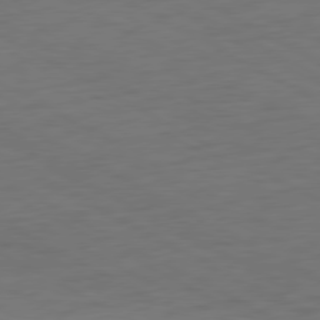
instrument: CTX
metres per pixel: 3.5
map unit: Ap
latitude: -77.4454
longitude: -74.7435
